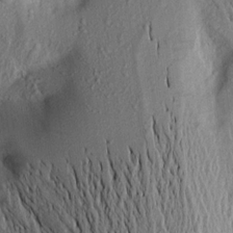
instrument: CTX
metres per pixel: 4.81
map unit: Aa
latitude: 15.9339
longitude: -148.2523
